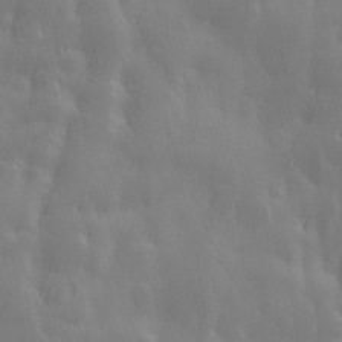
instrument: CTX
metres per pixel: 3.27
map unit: Ave
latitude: 13.3671
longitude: -104.3845
